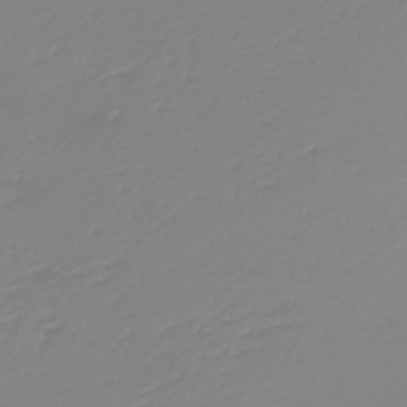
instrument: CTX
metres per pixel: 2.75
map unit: HNb
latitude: -45.7667
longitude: 54.6141
